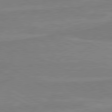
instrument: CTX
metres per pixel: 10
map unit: lApd
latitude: 80.4979
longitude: 168.4251
